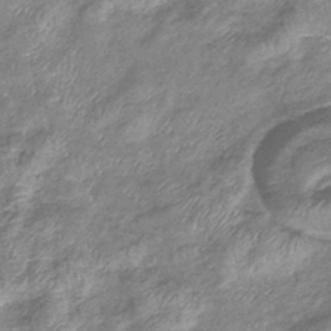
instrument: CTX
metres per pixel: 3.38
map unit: eHb
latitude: -37.5777
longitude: 76.1795
